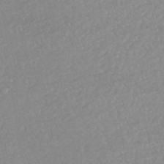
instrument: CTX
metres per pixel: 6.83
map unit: HNhu
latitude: -45.5588
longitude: 107.3699
